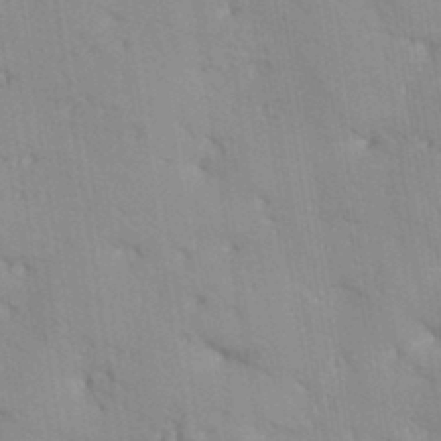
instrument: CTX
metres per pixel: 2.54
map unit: Aa
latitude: 33.2348
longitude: -144.7813
